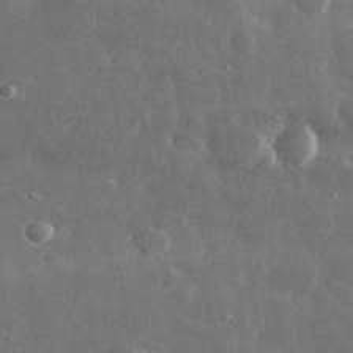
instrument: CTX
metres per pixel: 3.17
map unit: lHvf
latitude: 32.0444
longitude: -88.8380
